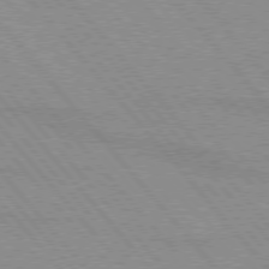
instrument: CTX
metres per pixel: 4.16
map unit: lApd
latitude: 76.1577
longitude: -85.9150
